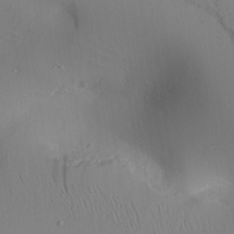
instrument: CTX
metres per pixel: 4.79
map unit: Aa
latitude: 26.2145
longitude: -136.9703
